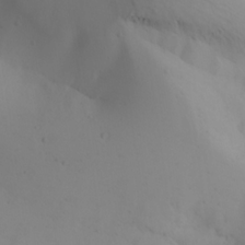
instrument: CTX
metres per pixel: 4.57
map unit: lAa
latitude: 20.8002
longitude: -138.2900
